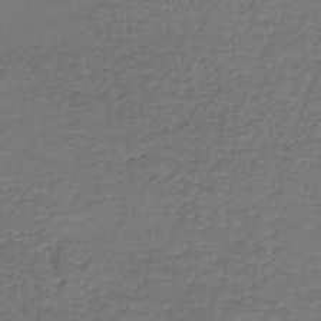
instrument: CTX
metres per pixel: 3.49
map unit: lHb
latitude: -39.5777
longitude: 60.9542
